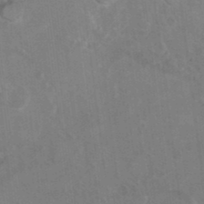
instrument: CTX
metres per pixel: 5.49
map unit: Hto
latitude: 9.3671
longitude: -35.5938
